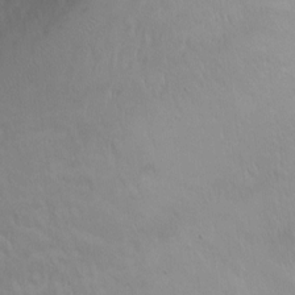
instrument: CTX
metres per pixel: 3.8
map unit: Ht
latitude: 1.4615
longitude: -36.0633
